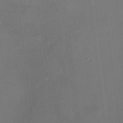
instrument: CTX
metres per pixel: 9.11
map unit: HNhu
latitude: 10.9136
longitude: 22.4251
